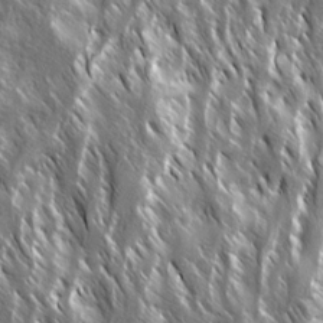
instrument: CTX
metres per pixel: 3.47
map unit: Ave
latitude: 15.1026
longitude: -133.6505
